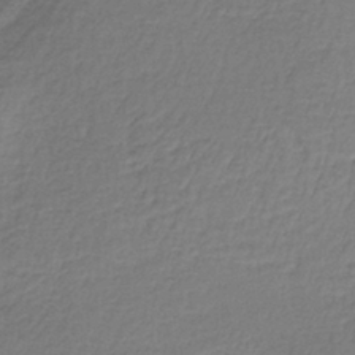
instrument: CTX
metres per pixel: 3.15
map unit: lHb
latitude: -37.1809
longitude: 61.2754
